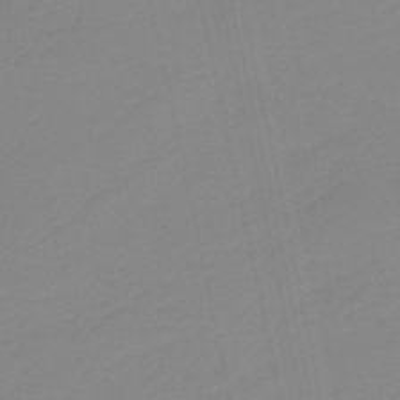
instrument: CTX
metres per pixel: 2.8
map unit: HNb
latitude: -36.8030
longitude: 55.3132
